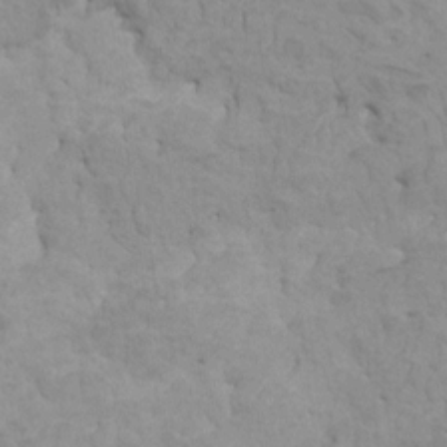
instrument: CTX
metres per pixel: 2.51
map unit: HNhu
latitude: 6.5168
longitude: -1.4993
